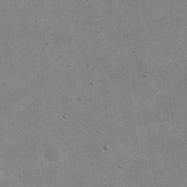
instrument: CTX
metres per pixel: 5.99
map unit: eHh
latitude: 20.7624
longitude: -69.4993
